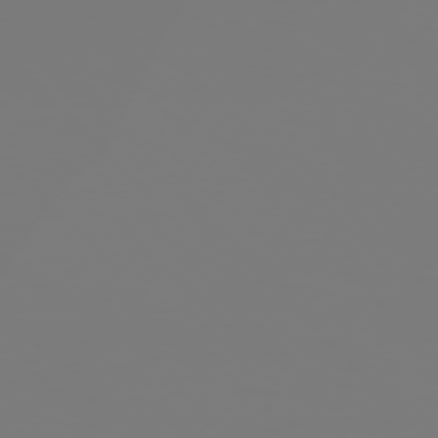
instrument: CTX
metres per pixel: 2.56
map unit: Hpe
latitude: 76.2522
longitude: -136.8758
